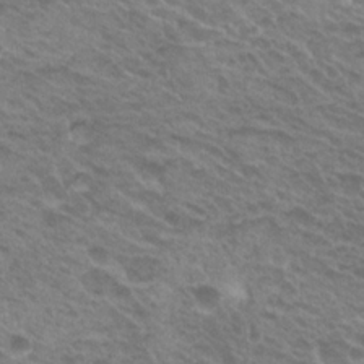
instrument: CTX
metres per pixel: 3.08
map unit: Hto
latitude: 21.4805
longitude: -31.2537
